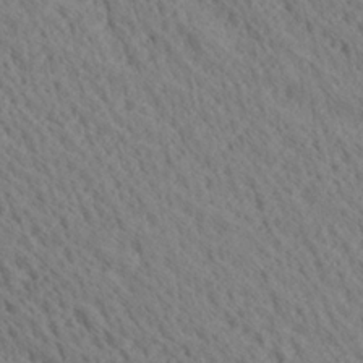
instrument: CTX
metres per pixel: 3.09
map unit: Ave
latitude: 20.9136
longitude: -139.5371
